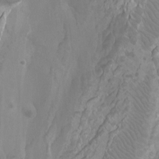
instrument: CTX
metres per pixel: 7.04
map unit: Ht
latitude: -2.4817
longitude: -18.0633
